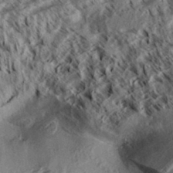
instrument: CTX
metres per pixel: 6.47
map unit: Aa
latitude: 33.7072
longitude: -137.3104
